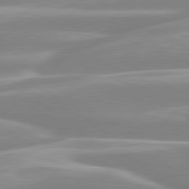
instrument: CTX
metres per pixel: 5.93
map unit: lApd
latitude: 80.2333
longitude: -128.8758
